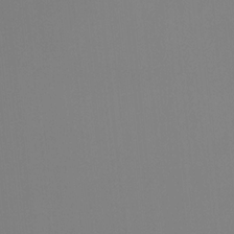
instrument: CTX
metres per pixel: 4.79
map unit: Ht
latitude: -15.8234
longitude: -48.3656
